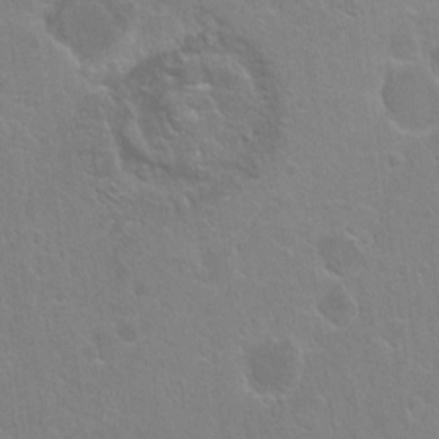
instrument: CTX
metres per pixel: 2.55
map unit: Ht
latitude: -6.2550
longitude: -36.9136
